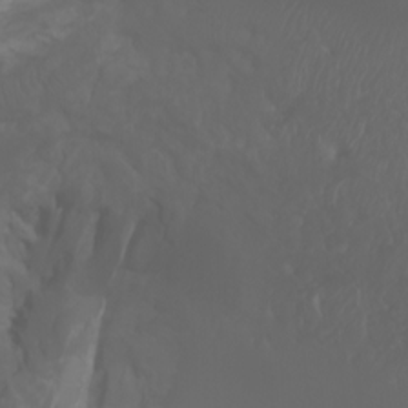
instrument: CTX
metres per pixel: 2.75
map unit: Htu
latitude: -6.2739
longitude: -70.0633
